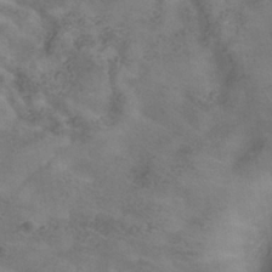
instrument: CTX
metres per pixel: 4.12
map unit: Hve
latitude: -34.4440
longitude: 91.1054
